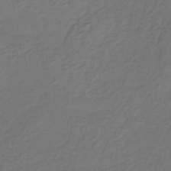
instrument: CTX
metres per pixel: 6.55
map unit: lHb
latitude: -39.2187
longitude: 63.7288
